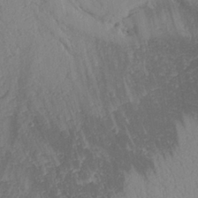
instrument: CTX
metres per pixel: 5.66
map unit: Aa
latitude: 26.0633
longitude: -130.8569
